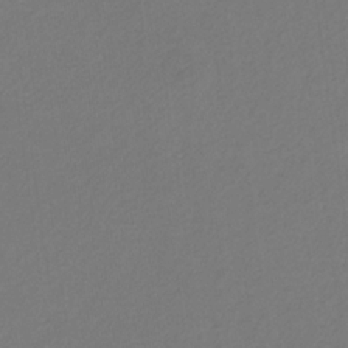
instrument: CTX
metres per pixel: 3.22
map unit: eHb
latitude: -30.8597
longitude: 68.3117
